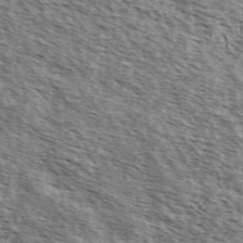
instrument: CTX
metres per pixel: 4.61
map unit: Ave
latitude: 38.6868
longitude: -109.5371
